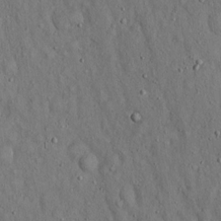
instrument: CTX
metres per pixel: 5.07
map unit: Hto
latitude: 14.7625
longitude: -58.3845
